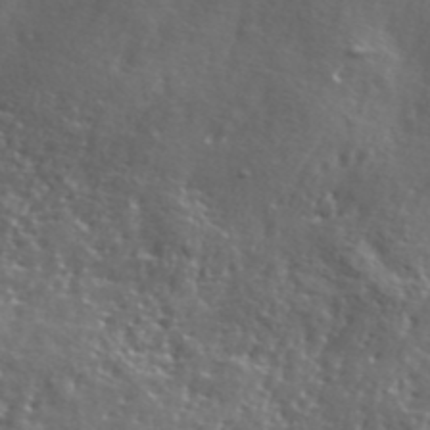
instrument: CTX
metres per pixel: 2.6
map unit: lHvf
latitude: 41.5749
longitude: -88.0822
